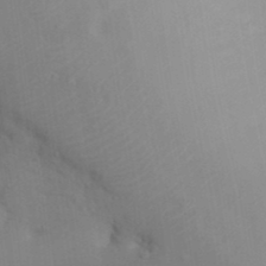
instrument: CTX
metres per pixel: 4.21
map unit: Nhu
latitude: 13.0081
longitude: -28.1767
